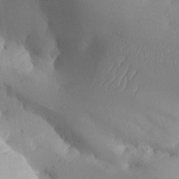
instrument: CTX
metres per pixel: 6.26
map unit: Aa
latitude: 27.0459
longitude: -128.8947
